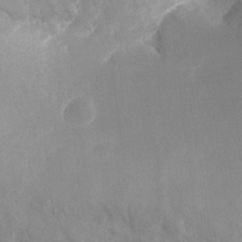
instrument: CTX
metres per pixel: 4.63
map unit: Nhu
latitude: -28.1039
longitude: -75.7639
